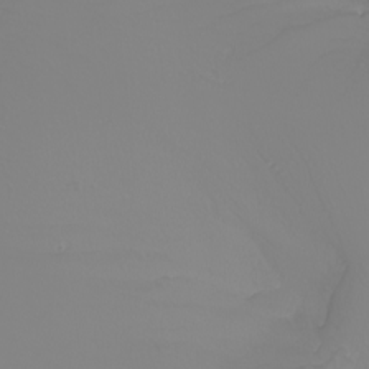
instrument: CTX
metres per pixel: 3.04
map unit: Nhu
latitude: -6.8219
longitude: -94.1011
